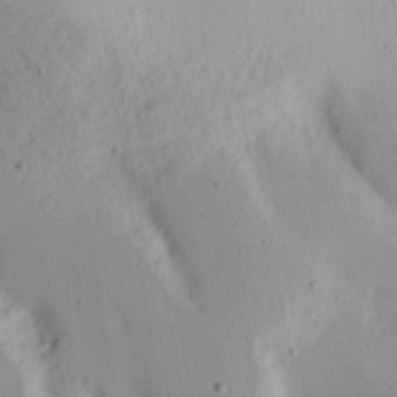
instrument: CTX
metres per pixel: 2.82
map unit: Nhu
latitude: 16.7624
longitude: -73.9151
